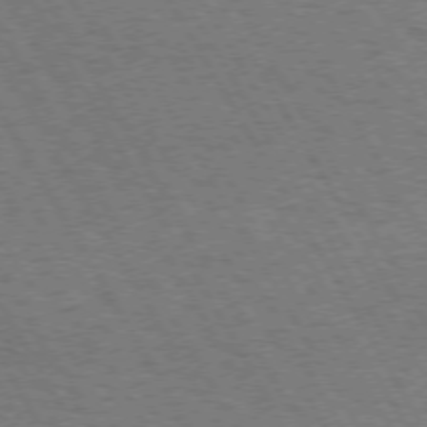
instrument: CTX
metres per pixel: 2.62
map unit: Hpe
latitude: 72.5546
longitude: -128.9514
